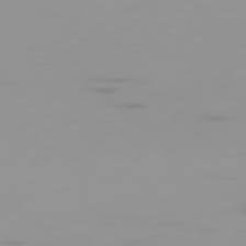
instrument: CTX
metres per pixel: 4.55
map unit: Ap
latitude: -79.8422
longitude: -68.9703
